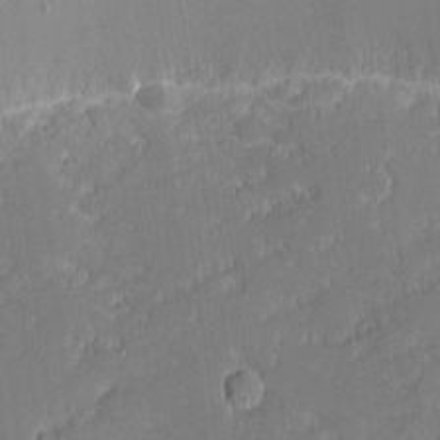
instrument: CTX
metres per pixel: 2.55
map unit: eHh
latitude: -2.2550
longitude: -82.8569
